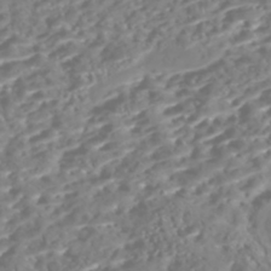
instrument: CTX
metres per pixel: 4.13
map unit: Nhe
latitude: -47.7855
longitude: -172.9513
